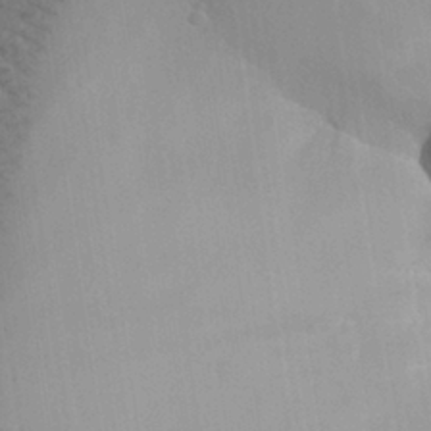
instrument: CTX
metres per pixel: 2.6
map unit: Aa
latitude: 27.9150
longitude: -131.1593
